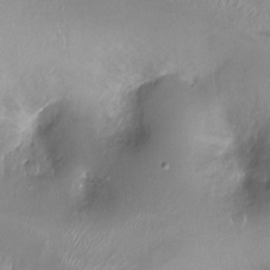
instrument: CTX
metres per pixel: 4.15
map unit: Ht
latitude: -16.9164
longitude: -44.5168
